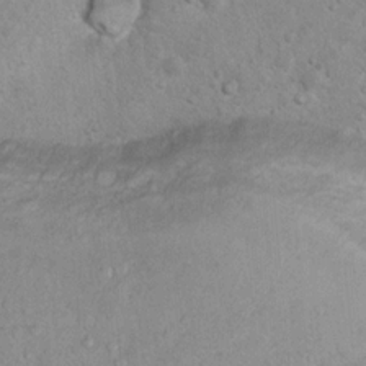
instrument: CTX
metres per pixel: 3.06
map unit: Nhu
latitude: 14.0633
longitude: -28.6112
